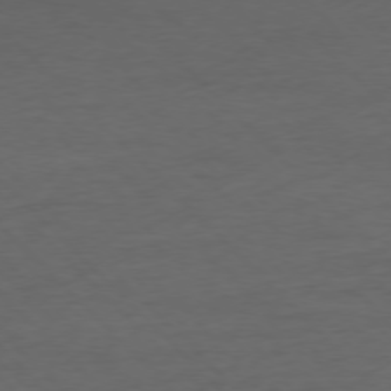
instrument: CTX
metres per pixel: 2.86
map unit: Ap
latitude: -77.2565
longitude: -82.6301
